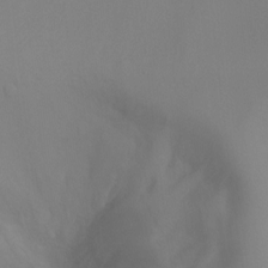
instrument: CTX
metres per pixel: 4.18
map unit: Ht
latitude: -5.7477
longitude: -28.0822
